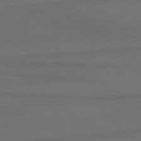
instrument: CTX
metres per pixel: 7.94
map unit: lApd
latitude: 80.1578
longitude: -114.5545
